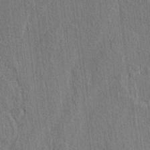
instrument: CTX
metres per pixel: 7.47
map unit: lAvf
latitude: 7.2726
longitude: 166.8786
